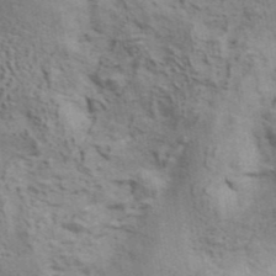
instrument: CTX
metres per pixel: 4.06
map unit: ANa
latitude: 42.6302
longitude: 17.1243
